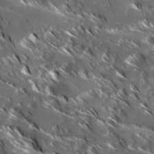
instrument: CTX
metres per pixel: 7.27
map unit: Ave
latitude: 16.9325
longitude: -130.0633
